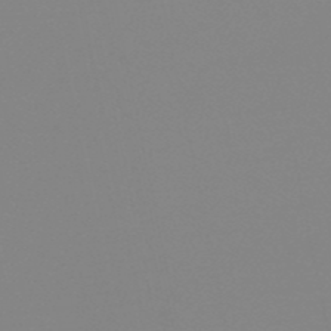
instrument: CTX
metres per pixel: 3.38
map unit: eHb
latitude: -50.3873
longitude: 73.6344
